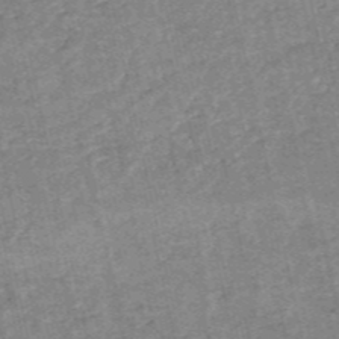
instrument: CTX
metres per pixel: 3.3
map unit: HNb
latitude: -54.1606
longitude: -46.2523
